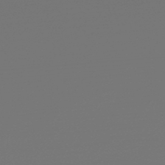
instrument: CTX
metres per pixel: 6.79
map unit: lHb
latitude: -47.3887
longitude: 66.0850
